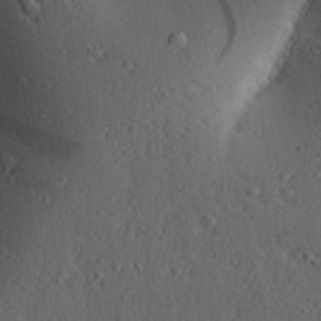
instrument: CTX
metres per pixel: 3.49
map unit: Aa
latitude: 28.3845
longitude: -131.0648
